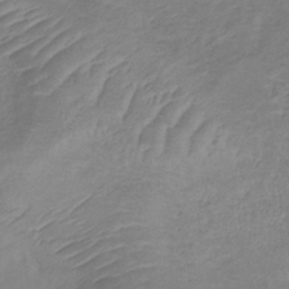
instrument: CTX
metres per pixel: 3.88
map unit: lHb
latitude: -34.4251
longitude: 71.5777
